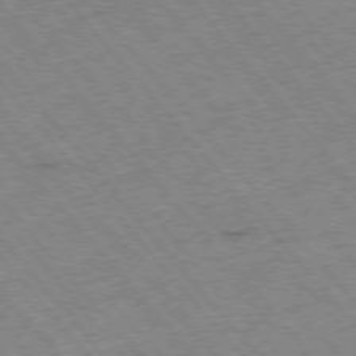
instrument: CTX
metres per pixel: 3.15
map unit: Hpe
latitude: -76.3684
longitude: -9.9717
